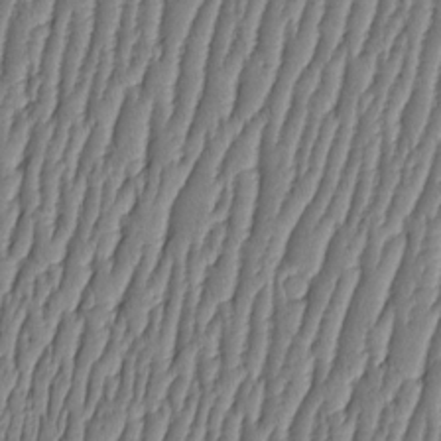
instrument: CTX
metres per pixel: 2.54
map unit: HNhu
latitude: -3.4076
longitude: 13.8422
